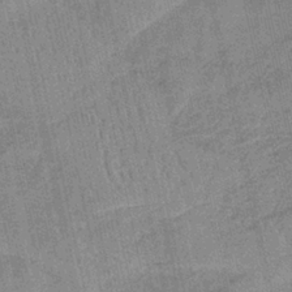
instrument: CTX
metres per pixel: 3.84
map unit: HNb
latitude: -35.7855
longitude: 56.0283
